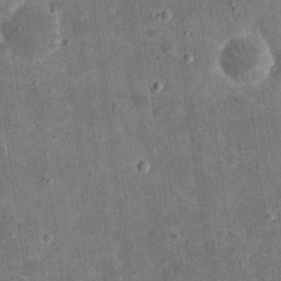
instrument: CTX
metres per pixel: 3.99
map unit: eHh
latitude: 21.2348
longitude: -63.4994
